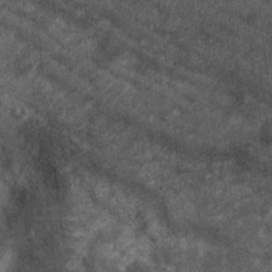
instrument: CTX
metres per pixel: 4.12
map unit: Ht
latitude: 2.7057
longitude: -19.2726
